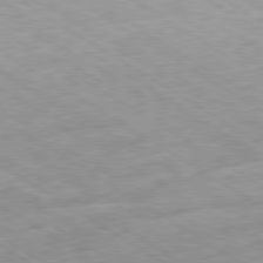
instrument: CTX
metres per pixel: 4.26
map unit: Ap
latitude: -80.3495
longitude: -72.5735
